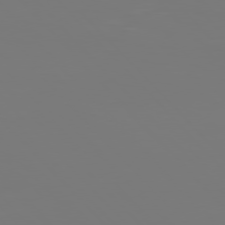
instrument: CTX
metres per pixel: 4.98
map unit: Hpe
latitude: 77.1214
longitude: -135.8961
